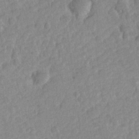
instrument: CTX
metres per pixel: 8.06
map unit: Hve
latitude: 24.6301
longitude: 144.1984
